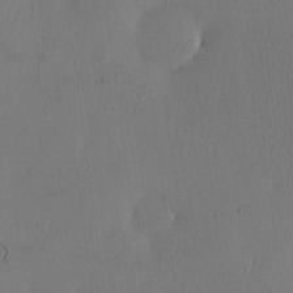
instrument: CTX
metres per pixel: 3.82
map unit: eHh
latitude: -3.5210
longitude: 16.9164
